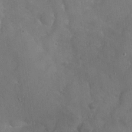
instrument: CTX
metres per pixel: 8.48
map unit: Nhu
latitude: -27.5588
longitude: -58.1956
